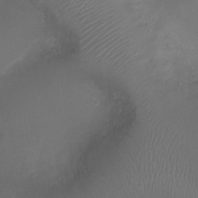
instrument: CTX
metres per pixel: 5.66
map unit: Ht
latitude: -2.8219
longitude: -18.6490
